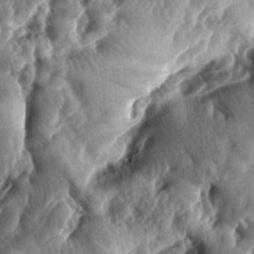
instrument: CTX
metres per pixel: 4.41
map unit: lAa
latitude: -7.6722
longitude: -126.9892
